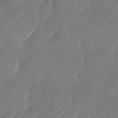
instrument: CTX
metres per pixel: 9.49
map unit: Nhu
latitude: -29.3321
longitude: -71.8016
